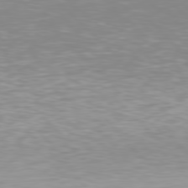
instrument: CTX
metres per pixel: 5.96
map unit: Hpe
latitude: 77.4048
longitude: -175.1025
